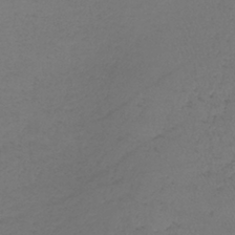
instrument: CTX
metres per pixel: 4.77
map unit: lHb
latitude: -39.1998
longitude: 73.3887
